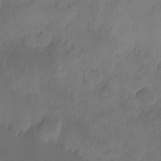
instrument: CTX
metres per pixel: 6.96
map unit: Ht
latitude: -9.3132
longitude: -39.5560
